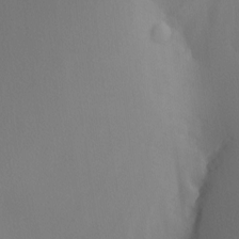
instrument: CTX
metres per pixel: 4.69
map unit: Nhu
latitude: -3.6910
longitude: -93.2915
